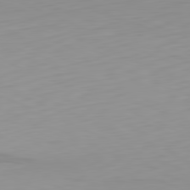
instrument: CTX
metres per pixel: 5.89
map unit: Hpe
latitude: -82.1417
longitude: 16.1606
